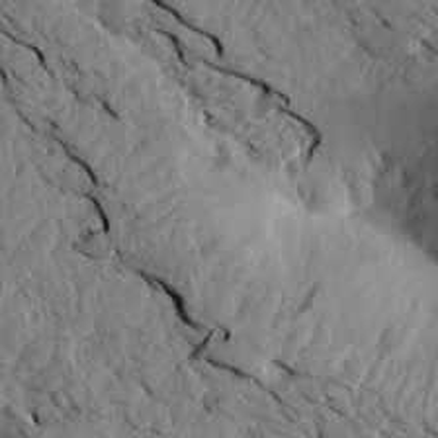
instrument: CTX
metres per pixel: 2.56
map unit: Aa
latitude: 14.8002
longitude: -141.9906
